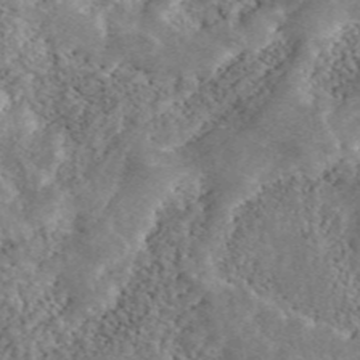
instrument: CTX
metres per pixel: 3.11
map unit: ANa
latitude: 46.6869
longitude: 50.3495
